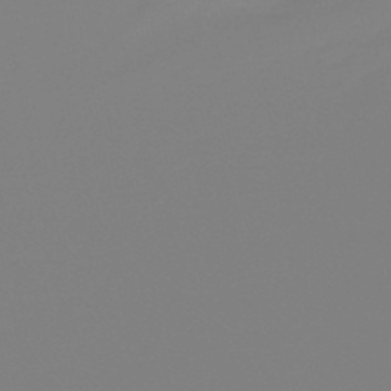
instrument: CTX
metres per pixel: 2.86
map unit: lHb
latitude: -49.1620
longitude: 79.8989
